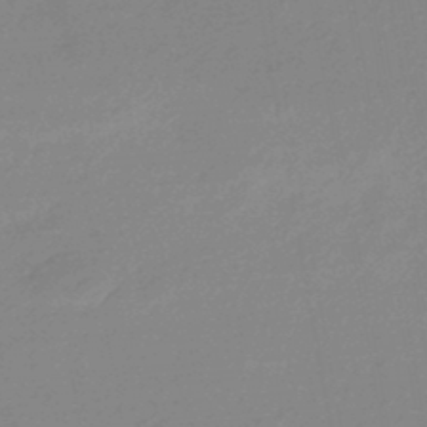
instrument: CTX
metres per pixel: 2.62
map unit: eHb
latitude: -45.0109
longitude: 89.9745
